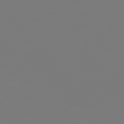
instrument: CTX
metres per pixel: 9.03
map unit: Hpe
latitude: 75.5560
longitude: -142.4412
